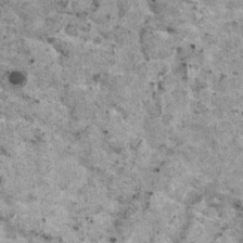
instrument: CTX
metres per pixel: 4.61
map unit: HNhu
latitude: 0.7246
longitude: 3.5777
